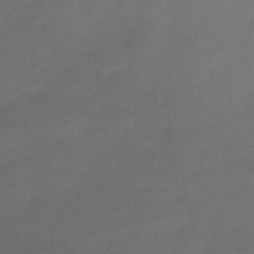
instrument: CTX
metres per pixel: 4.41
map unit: lHb
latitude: -39.0298
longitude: 70.6708
